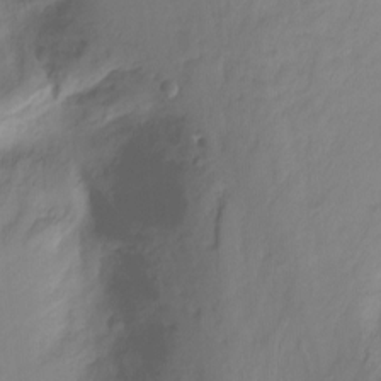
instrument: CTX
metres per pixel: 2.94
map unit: Nhu
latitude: -12.0094
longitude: -63.6505
